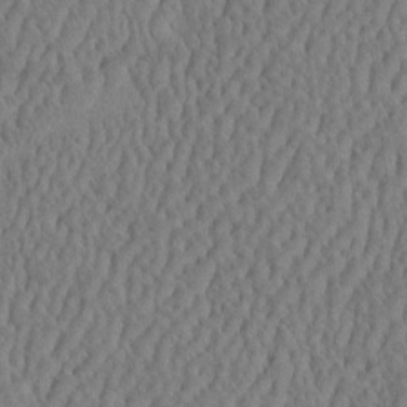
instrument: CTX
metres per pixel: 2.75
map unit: eHh
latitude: -3.5210
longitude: 15.1243
